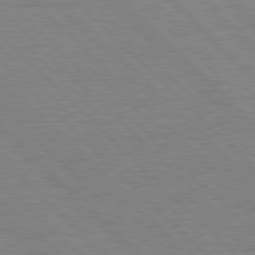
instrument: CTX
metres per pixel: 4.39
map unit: Hpe
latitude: 77.8205
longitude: -154.6112
